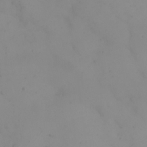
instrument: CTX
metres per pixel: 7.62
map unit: eHh
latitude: 24.2144
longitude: -64.2900
